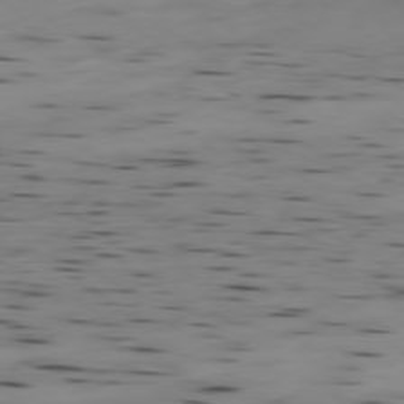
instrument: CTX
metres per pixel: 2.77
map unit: Ap
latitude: -79.3131
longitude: -63.4427
